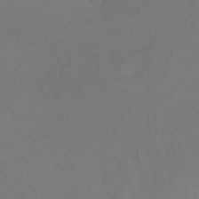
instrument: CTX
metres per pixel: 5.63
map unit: Nhe
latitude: -26.4629
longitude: -110.5357
